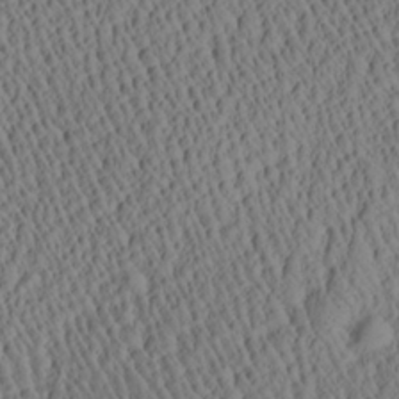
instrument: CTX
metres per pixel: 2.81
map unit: Aa
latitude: 26.8947
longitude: -136.9514
